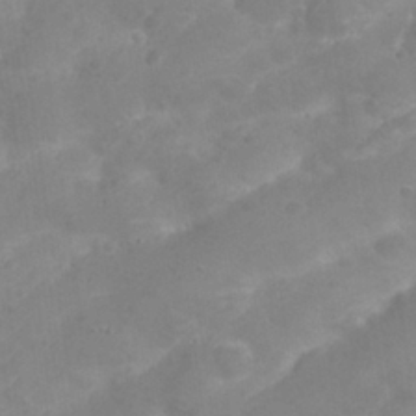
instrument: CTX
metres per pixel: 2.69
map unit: Nhu
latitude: 26.1956
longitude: -52.7813
